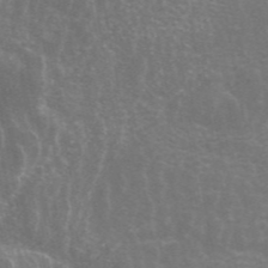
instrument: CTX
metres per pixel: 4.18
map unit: ANa
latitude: 45.4237
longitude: 30.8219
